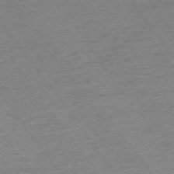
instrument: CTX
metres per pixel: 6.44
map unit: Ap
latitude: -74.7275
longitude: -88.8191
